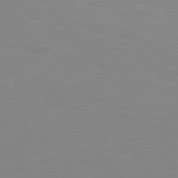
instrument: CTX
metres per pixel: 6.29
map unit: Hpe
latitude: 77.4804
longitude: -131.1593
